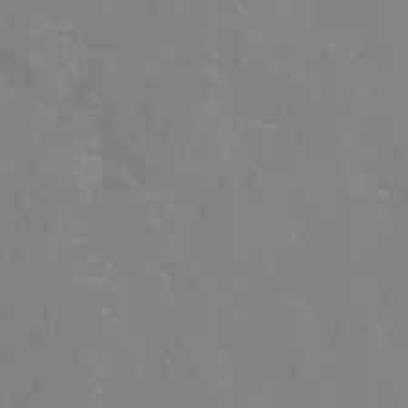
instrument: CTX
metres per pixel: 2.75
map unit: Hto
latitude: -5.5399
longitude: -35.5182
